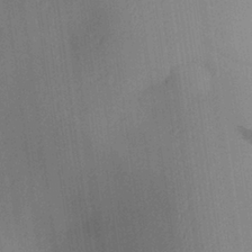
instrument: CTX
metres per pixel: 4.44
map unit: Aa
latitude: 27.2915
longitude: -141.6127
